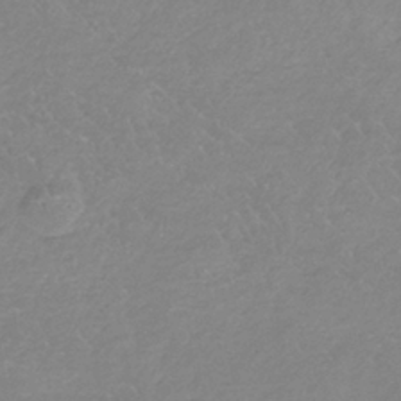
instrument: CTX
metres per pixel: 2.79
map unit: HNb
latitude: -35.0486
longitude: 56.1039
